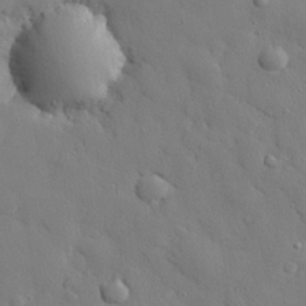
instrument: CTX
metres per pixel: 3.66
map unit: eHh
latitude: 27.9528
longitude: -78.2901
